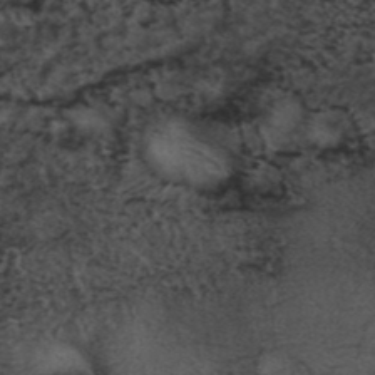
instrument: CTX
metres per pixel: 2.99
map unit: ANa
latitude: 39.7072
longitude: 29.6533
